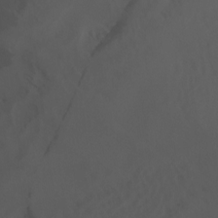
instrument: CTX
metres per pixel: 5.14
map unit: Nhu
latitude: -15.8990
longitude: -50.7813
